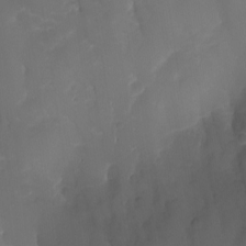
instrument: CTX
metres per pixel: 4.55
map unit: Aa
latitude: -13.4077
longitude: -68.1956
